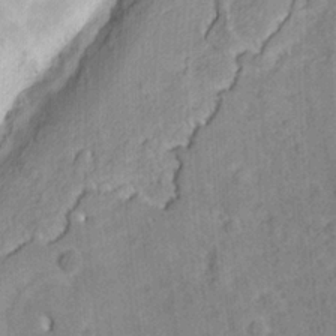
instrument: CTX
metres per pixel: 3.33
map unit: eHh
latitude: 7.4048
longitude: -75.8394
